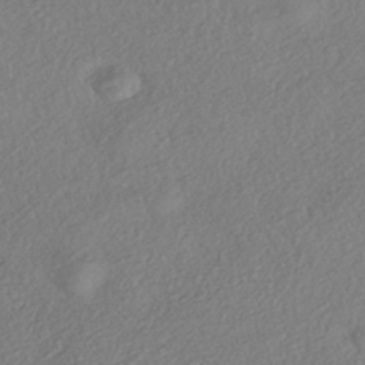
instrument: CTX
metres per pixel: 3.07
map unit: eHh
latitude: -42.3306
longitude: 118.8219
